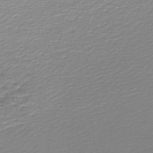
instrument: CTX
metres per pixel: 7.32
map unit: lHb
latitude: -46.5762
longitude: 64.8219
